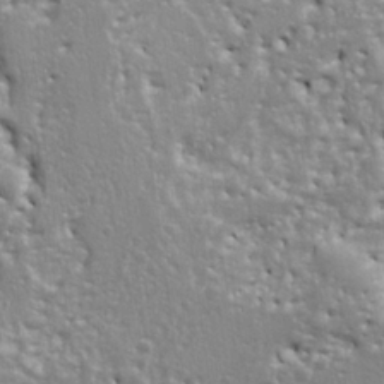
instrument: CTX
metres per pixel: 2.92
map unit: Ht
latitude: 9.4049
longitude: -76.5923
